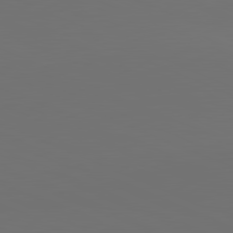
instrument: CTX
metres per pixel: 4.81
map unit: lApd
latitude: 81.5938
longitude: 147.1620
